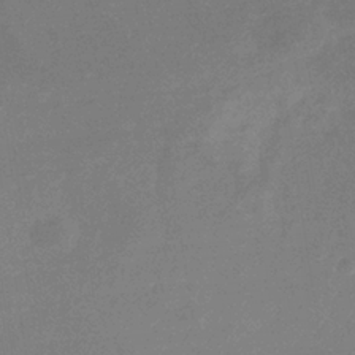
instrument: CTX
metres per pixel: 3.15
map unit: eHb
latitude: -34.1417
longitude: 74.9164
